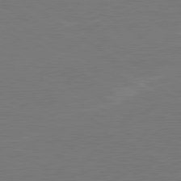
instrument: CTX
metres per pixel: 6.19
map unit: lApd
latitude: 79.8206
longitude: 163.4643
